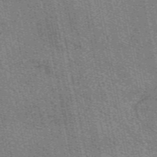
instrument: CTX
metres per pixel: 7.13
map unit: eAb
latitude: 50.6112
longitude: 107.5966
